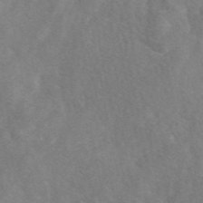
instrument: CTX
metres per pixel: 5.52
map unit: eAb
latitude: 48.3656
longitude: 118.7652
